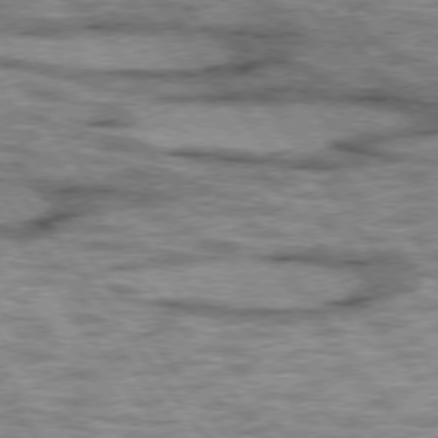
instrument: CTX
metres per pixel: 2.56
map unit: lApd
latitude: 75.2537
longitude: -48.1200
